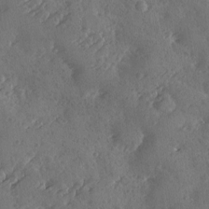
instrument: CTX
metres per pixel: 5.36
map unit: Ave
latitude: -9.4454
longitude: -118.5923
